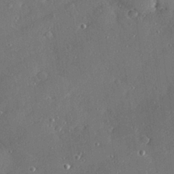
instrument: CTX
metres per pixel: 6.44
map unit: Hve
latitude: 28.1767
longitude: -91.0836
